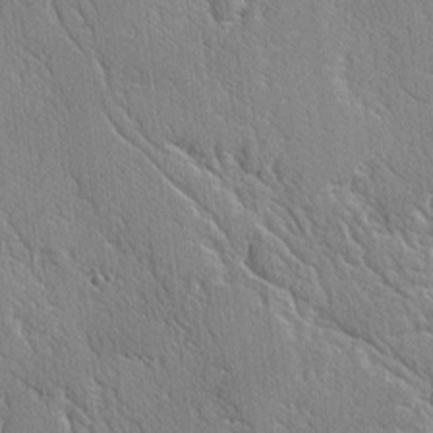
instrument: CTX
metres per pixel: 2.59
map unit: lAvf
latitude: -2.4440
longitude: -109.3292
